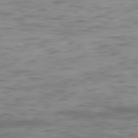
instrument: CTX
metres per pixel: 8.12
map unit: Ap
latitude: -82.3495
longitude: -77.4804
